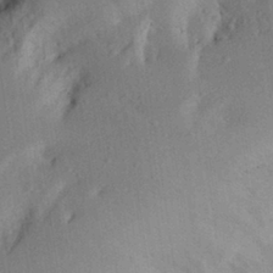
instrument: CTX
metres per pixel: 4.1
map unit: Aa
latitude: 28.8569
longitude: -145.7827
